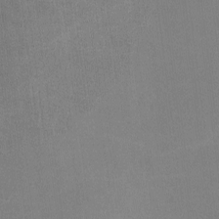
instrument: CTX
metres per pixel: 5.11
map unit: lHvf
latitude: -10.7652
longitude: -100.4601
